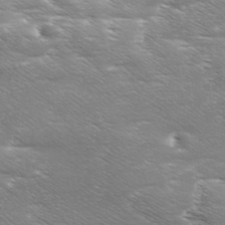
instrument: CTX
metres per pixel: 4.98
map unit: Ave
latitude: 11.3482
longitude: -106.3467
